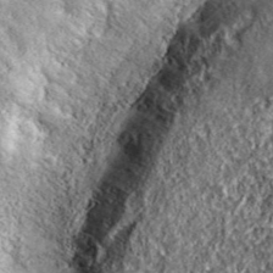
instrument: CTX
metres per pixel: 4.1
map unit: eHh
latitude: 43.0270
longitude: -89.4994
